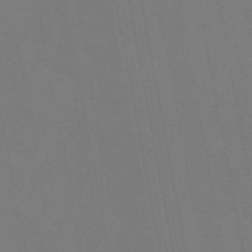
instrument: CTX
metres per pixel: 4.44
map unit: eAb
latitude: 46.8947
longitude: 121.3887
